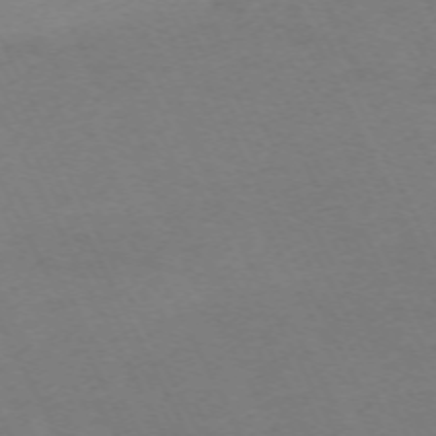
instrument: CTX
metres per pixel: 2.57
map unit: Hpe
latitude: -70.8408
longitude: 15.1998
